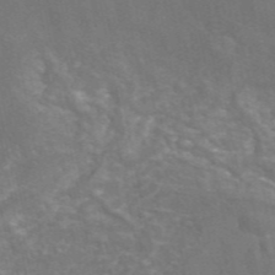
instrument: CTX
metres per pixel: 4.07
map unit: eAb
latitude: 46.4601
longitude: 116.1983
